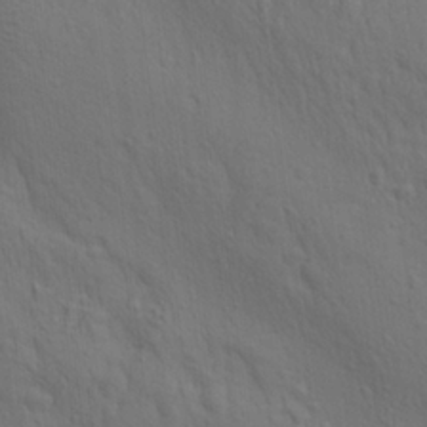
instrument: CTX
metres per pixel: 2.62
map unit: lAa
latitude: 22.1011
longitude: -138.3278
